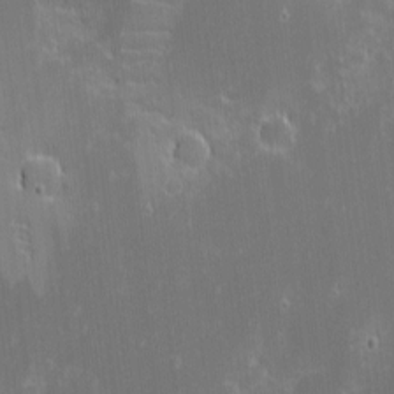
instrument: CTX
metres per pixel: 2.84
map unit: eHh
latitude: -2.6518
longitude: -86.0822
